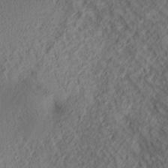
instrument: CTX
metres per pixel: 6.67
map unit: lAa
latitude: 4.5924
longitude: -116.7435
